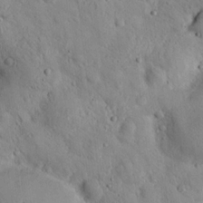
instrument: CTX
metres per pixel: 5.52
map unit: lAvf
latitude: 9.5182
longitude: 168.6896
